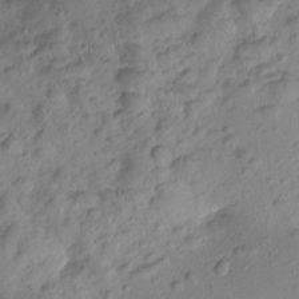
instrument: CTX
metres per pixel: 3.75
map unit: Htu
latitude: 0.0822
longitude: 174.8596
